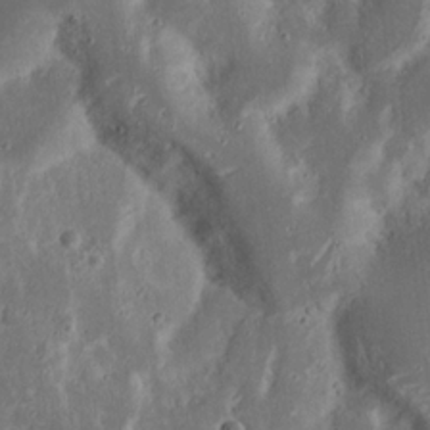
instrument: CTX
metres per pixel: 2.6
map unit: Nhu
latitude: 18.2522
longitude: -73.5372
